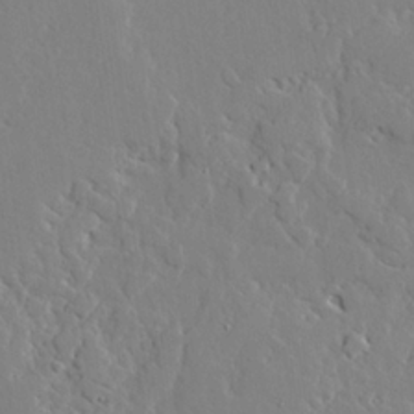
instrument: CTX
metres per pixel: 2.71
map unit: lAvf
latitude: 24.6490
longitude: -110.6302
